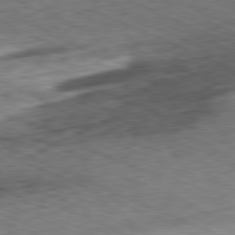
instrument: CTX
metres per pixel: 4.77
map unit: Ap
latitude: -81.4077
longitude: -83.1025
